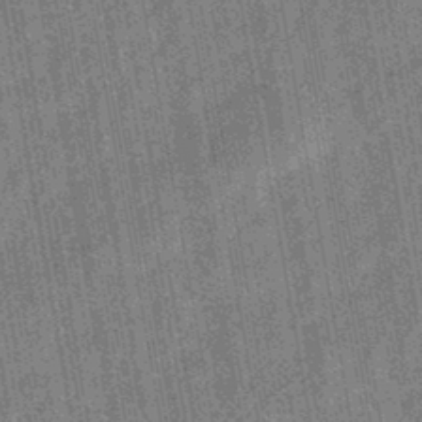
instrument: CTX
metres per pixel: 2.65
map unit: eHb
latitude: -44.1417
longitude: 87.7856
